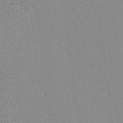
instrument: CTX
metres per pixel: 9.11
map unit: lHvf
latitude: -12.1795
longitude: -103.4993
